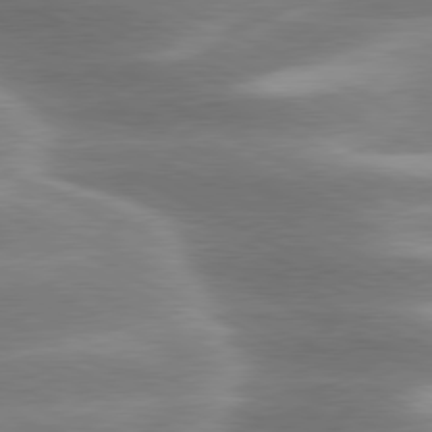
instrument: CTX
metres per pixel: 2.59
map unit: lApd
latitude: 79.6505
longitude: -116.4979
